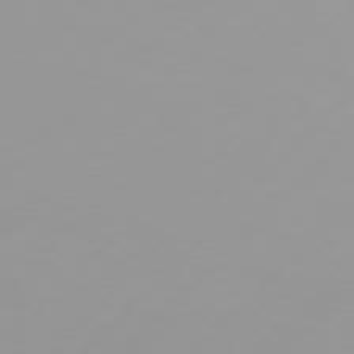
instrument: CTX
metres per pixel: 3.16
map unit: Hpe
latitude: 77.0458
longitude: -138.7435
